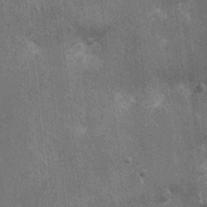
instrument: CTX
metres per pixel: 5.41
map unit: Ht
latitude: -3.6155
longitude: -15.6505
